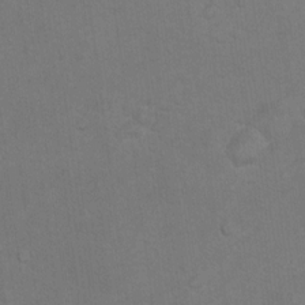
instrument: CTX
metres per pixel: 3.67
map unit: Nhu
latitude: 10.3656
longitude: -25.7638
